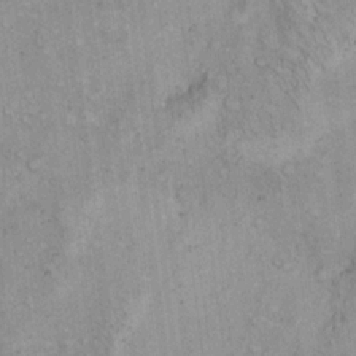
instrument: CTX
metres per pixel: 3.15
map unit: eHh
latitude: 16.8002
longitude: -63.1781
